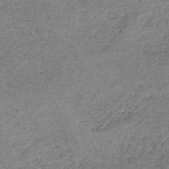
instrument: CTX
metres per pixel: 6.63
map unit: HNb
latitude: -35.4832
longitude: 54.1795
